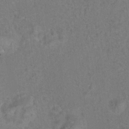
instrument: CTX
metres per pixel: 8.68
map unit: Hto
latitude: 8.9136
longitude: -34.6868
